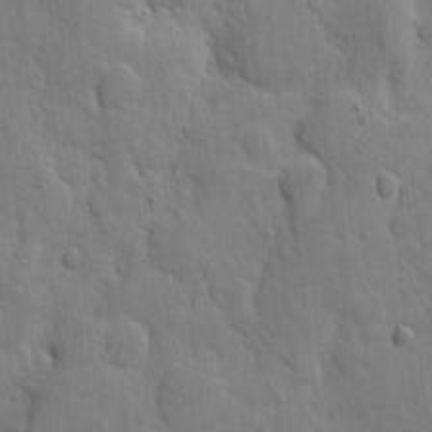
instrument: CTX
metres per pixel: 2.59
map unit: eHh
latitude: 5.4615
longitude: -70.8191
